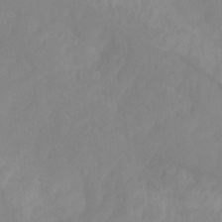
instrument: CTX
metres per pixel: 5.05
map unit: Ht
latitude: -14.7275
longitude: -56.8380
